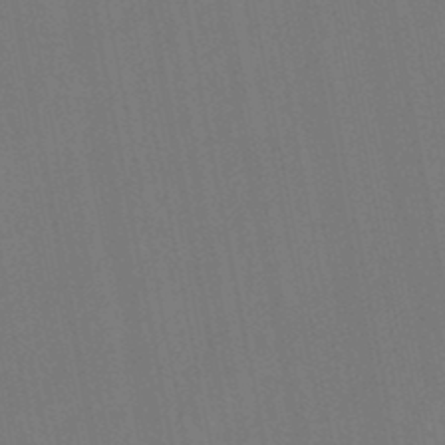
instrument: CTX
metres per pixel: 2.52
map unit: lHb
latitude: -47.8989
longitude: 71.9556
